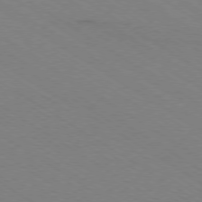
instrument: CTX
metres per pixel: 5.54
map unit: Ap
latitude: -79.0486
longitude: -84.5357
